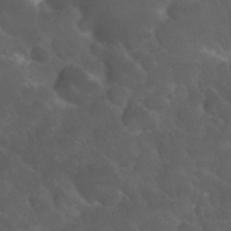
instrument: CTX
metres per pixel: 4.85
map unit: Nhu
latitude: 26.8380
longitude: -56.5734
